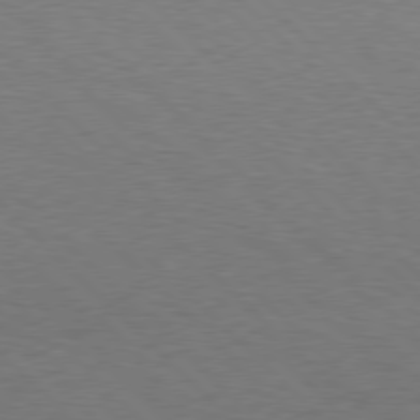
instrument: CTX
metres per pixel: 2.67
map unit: Hpe
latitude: 77.5182
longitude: -153.0270
